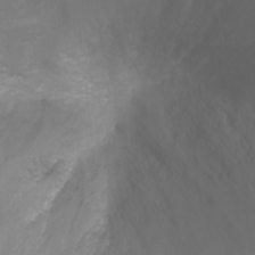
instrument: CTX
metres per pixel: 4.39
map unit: Ht
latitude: -3.2942
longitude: -62.1767
